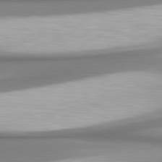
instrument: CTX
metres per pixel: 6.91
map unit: lApd
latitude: 80.5546
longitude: 178.7085
